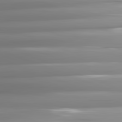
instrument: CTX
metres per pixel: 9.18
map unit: lApd
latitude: 81.7827
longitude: -143.8395
